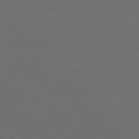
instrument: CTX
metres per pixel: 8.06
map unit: Ap
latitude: -75.2187
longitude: -77.1592
